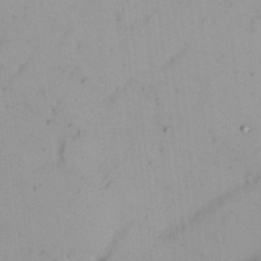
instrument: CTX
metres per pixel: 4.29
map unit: Nhu
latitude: 21.6316
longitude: -70.5546
